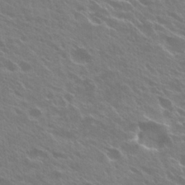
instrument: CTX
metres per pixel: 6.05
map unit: Hto
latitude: 27.4049
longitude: -41.3670
